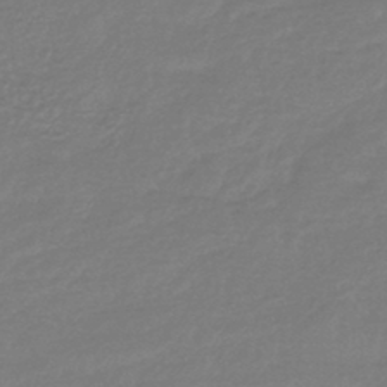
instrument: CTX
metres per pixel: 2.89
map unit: lHb
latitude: -42.9163
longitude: 75.2565
